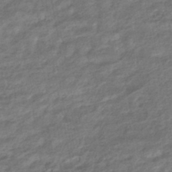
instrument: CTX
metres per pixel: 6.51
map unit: HNhu
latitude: -45.1053
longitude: 102.5007
